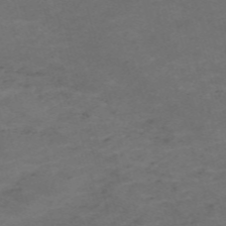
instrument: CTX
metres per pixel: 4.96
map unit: Nve
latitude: -59.0297
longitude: 59.6532
